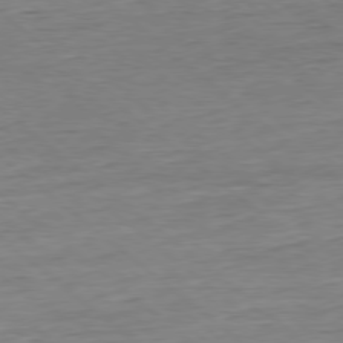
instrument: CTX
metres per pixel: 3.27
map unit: Hpe
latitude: -78.7841
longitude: 10.8030
